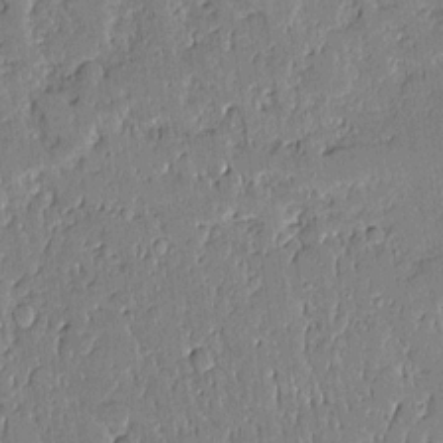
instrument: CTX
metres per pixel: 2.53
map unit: Aa
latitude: 11.3860
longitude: -128.3656
